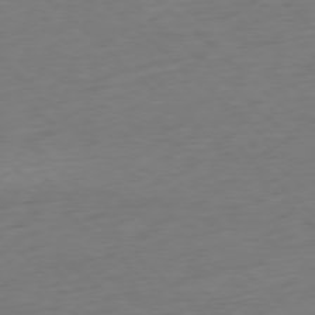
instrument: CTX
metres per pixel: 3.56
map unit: Ap
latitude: -77.7478
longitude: -91.5749
